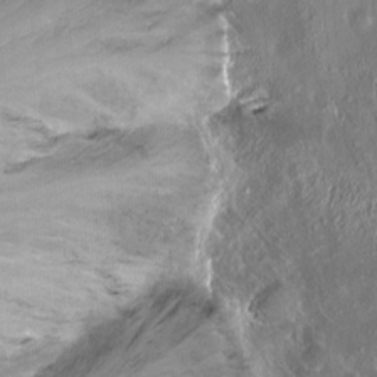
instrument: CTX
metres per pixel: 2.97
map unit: Ht
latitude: -14.9164
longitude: -41.8394
